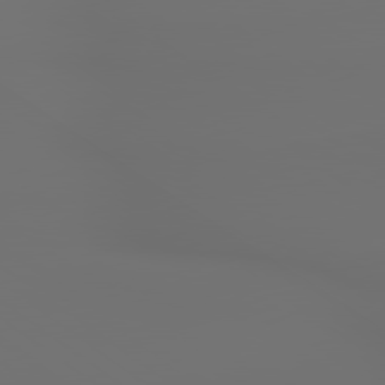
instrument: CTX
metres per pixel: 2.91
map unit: lApd
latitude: 79.6316
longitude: 177.1242
